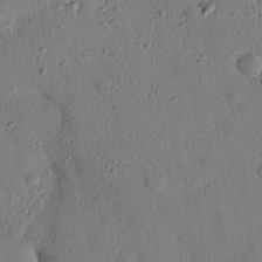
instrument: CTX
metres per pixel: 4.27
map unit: eHh
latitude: 26.0255
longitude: -77.1403
